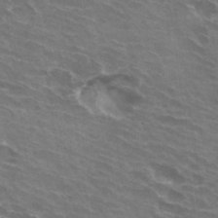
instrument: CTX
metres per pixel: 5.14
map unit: Hto
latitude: 33.1592
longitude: -42.9703
